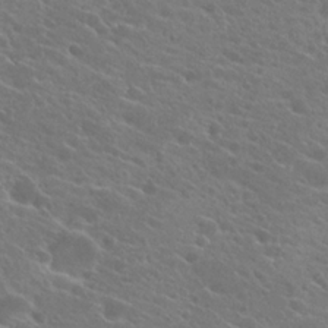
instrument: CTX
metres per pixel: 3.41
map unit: Hto
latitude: 23.5938
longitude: -39.3293
